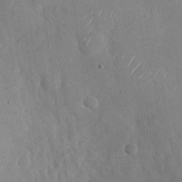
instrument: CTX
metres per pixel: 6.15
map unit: Nhu
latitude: -29.3699
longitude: -59.6505
